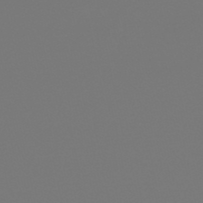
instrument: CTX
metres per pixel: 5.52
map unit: lHb
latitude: -50.6896
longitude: 80.0850
